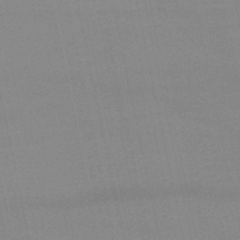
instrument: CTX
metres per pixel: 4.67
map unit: lHb
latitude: -45.6911
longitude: 58.7841
